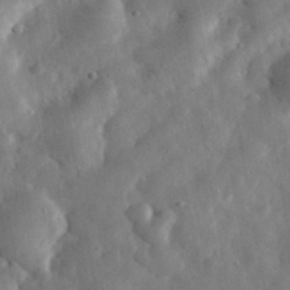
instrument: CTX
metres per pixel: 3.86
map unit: eHh
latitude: 32.8758
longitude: -77.5560
